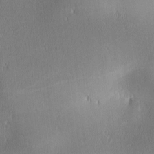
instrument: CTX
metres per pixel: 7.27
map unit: lAa
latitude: 1.5182
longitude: -117.2159
